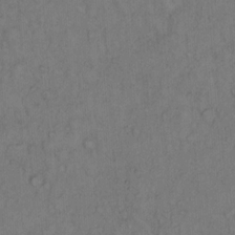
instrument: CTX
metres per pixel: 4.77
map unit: Hto
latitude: 12.9892
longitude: -57.1025
